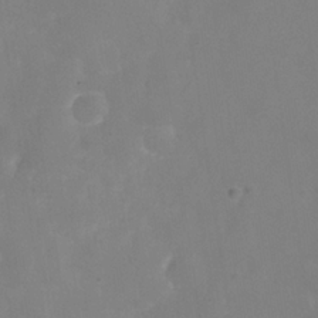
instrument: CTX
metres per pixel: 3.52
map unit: Hve
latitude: -32.1795
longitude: 93.8422
